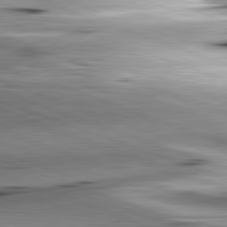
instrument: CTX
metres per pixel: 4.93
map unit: lApd
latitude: 81.9528
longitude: -151.2537
